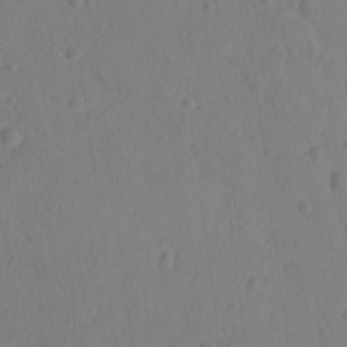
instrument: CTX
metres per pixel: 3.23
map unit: lAvf
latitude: -8.3495
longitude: -119.9528
